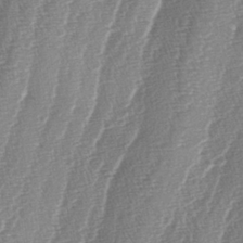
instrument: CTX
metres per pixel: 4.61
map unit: lAa
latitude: -4.7841
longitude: -129.9528
